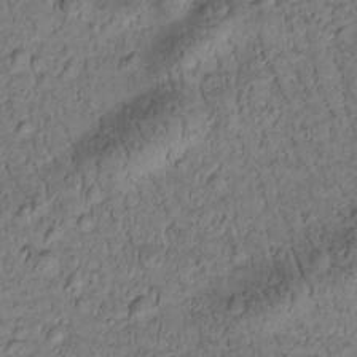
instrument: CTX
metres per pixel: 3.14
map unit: Htu
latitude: -2.8030
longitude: 173.2376
